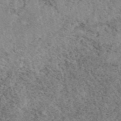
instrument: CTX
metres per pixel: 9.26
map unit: eAb
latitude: 48.7057
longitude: 105.3131
